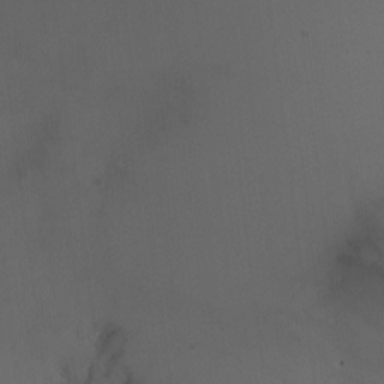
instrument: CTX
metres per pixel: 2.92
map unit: Nhu
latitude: -5.4076
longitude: -87.9528
